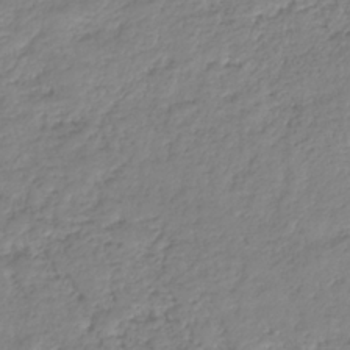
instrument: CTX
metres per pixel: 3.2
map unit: HNhu
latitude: -36.3306
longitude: 32.5574
